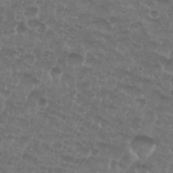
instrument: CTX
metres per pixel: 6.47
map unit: Nhu
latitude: 27.3293
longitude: -52.1389
